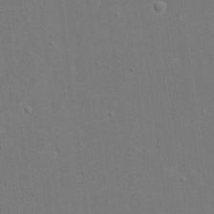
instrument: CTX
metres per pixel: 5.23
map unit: eHh
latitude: 19.4804
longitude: -69.5749
